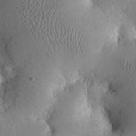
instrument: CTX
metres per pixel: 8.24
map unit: eHh
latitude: 24.5734
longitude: -66.6490
